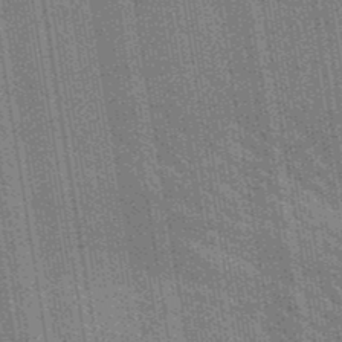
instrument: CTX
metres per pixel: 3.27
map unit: lHb
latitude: -48.1984
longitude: 74.3873
